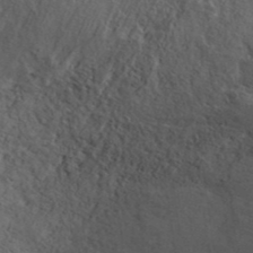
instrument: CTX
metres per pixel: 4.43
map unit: ANa
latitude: 39.7638
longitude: 20.3873
